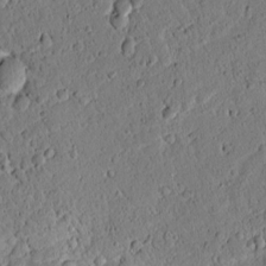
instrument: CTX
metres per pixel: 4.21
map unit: lAvf
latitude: 8.5735
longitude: 164.8408
